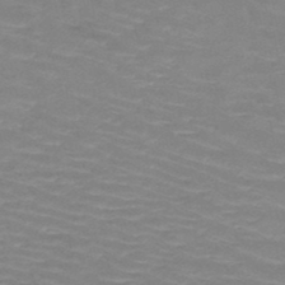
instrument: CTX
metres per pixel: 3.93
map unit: HNb
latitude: -47.9745
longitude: -46.4601
